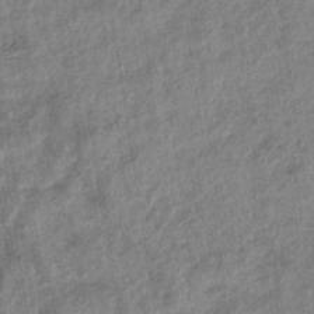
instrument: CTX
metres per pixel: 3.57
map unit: eHb
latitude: -33.9178
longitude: 77.8233
